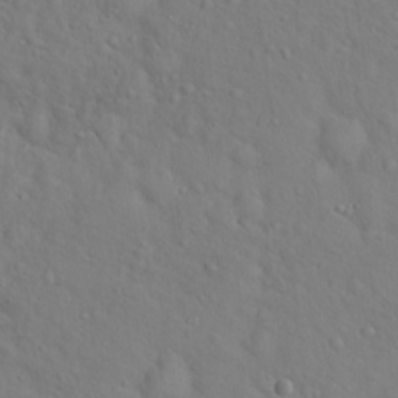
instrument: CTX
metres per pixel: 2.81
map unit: Hto
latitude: 18.4412
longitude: -53.4805
